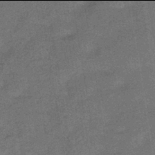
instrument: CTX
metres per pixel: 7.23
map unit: HNhu
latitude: -42.0094
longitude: 90.6519
